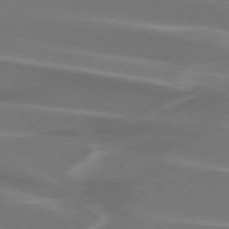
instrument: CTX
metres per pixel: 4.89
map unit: lApd
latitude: 74.4790
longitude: -62.7813
